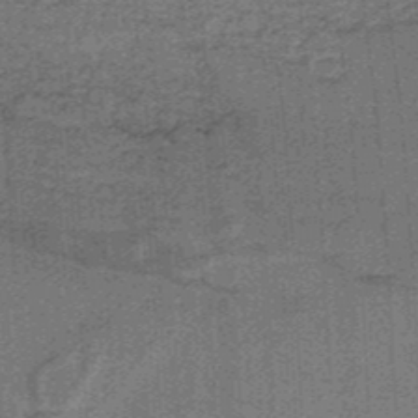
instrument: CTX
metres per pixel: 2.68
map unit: lHb
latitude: -37.8989
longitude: 57.6344
